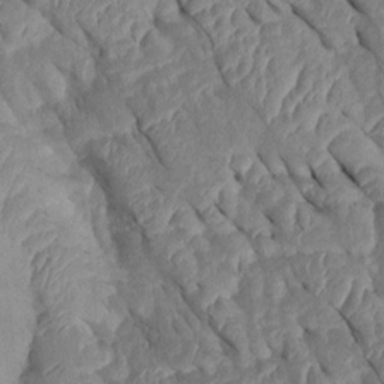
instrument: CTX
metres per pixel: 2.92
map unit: Htu
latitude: 1.7449
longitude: 147.5777
